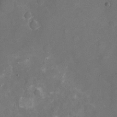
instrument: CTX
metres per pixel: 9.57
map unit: Nhu
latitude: -17.1998
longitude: -58.0255
